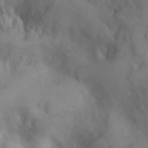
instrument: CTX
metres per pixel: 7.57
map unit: Ht
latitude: 2.7813
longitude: -26.5546
